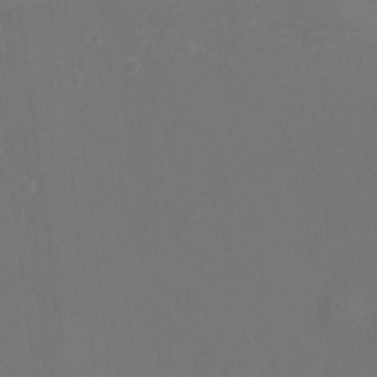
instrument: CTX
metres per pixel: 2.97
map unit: Ht
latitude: -6.3306
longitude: -26.5357
